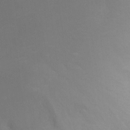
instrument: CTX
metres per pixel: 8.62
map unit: Ht
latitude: -0.6330
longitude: -35.8394
